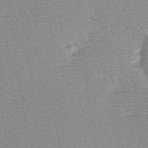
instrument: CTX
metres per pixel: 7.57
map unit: Hve
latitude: 2.8569
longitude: -122.1767
